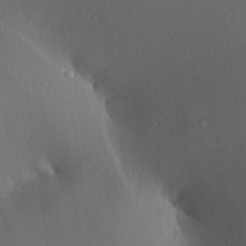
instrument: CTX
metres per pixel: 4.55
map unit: Aa
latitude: 24.8569
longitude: -136.8002
